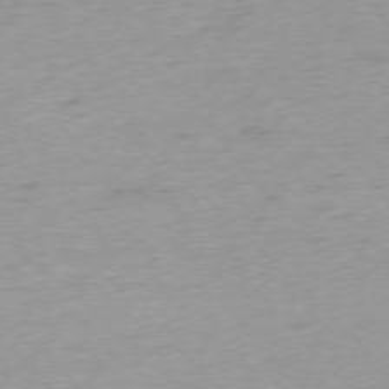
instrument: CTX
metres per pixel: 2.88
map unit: Hpe
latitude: -76.9542
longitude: -13.4238
